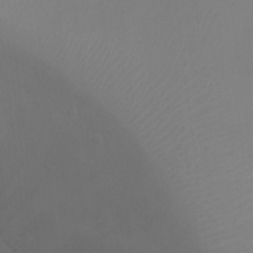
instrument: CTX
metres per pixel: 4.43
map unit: Ht
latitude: -3.9178
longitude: -18.9136
